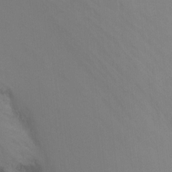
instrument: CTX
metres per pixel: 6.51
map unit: Ht
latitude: 2.7624
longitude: -27.8395
